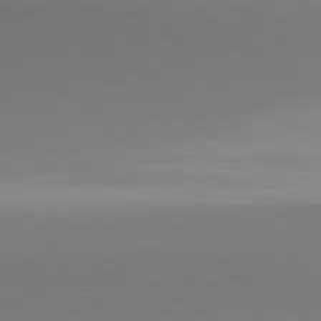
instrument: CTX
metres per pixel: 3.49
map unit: lApd
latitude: 80.5924
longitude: 147.1620
